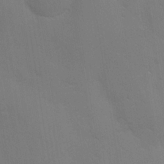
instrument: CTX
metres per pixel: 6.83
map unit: Ave
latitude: -0.5763
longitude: -112.2900
